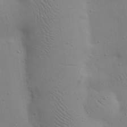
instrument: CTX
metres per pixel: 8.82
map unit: eHh
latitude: 24.8569
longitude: -69.5749
